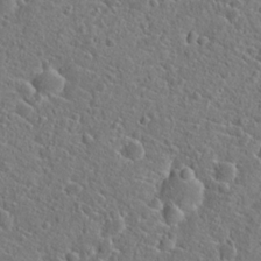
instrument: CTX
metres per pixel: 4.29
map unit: Hto
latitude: 20.8758
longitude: -44.7813
